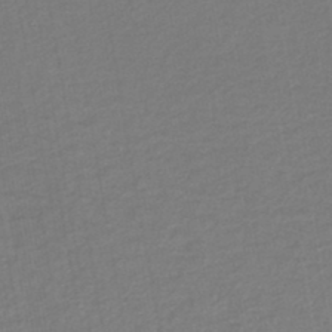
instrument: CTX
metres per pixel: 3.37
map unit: lHb
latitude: -45.2565
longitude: 61.0486
